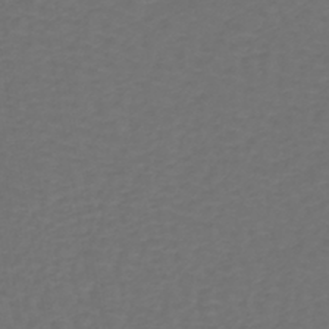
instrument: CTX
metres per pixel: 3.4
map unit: lHb
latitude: -39.4644
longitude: 63.2187
